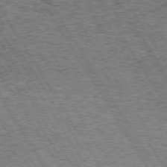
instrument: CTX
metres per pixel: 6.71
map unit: Hpe
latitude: 73.5938
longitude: -134.8380
